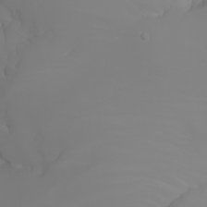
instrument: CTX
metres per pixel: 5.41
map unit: Aa
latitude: -6.5951
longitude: -85.2726
